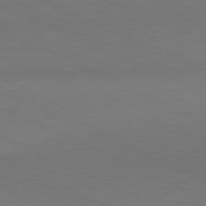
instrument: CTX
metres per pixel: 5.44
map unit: lApd
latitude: 81.3104
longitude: 144.3684
